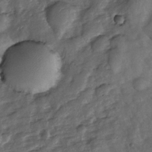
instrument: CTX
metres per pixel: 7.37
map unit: Nhe
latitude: -34.1795
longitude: -143.4427
